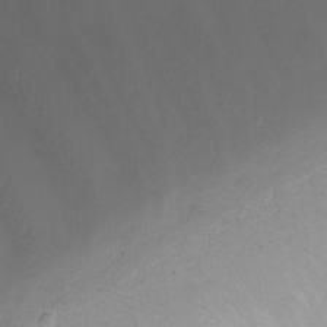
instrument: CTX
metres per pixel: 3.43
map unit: Nhu
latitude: -8.8975
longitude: -81.1592
